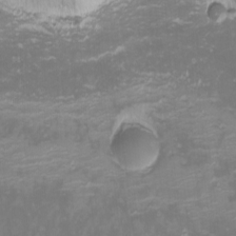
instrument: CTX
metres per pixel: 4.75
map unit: Nhu
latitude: -1.0487
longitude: -79.2915
